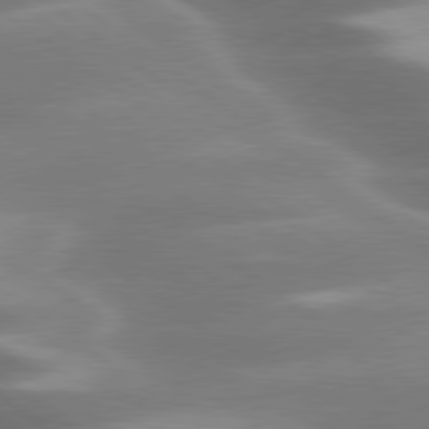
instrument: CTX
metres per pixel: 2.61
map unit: lApd
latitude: 79.8017
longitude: -118.5168
